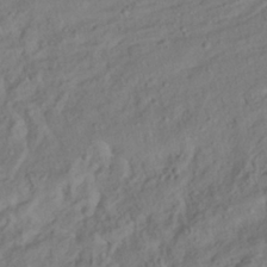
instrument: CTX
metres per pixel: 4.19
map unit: HNhu
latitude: -39.8045
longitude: 107.6911
